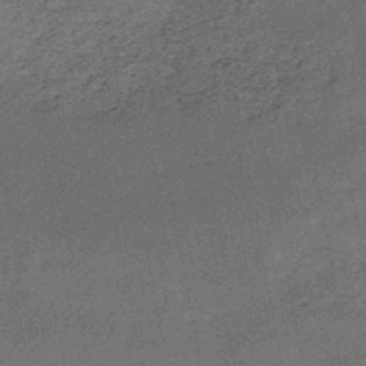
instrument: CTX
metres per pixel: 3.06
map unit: HNb
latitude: -46.5384
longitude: -36.4601
